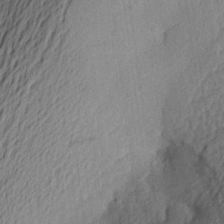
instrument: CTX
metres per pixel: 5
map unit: Aa
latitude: 25.5182
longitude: -145.3859
